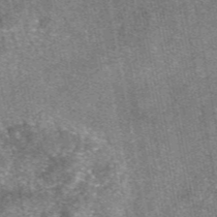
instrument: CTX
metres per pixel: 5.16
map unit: eAb
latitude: 47.3671
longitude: 106.9353
